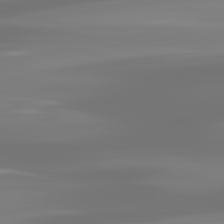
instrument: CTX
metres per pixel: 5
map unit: lApd
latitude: 83.1592
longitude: -130.5168
